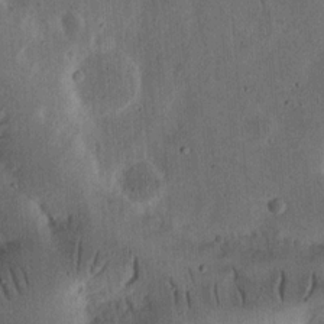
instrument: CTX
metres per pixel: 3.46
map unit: Ht
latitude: 14.4412
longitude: -74.6302
